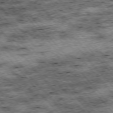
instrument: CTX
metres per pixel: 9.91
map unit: Hpe
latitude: -76.1228
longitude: -21.1026
